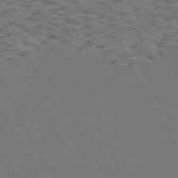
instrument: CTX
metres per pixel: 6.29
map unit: Hpe
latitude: 72.3846
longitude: -127.0837
